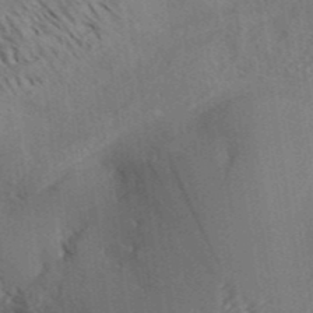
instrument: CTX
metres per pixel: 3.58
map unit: Aa
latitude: 31.7261
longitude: -138.9136
